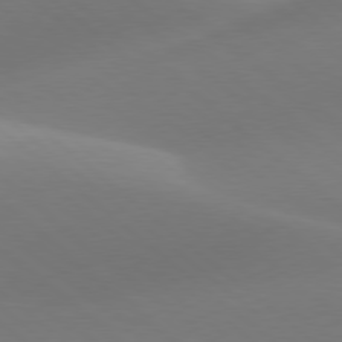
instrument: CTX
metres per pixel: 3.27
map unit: lApd
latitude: 78.3279
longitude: -51.5371
